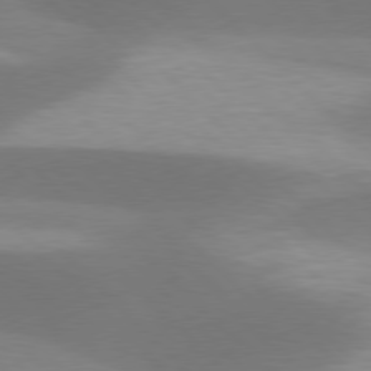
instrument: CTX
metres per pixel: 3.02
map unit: lApd
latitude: 77.4237
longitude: -50.5356
